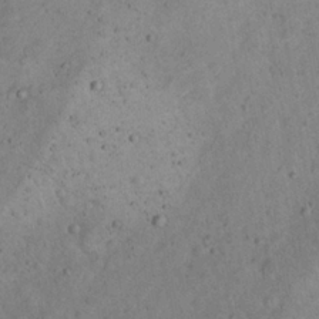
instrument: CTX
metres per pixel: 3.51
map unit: Nhu
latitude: 22.2900
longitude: -70.1767
